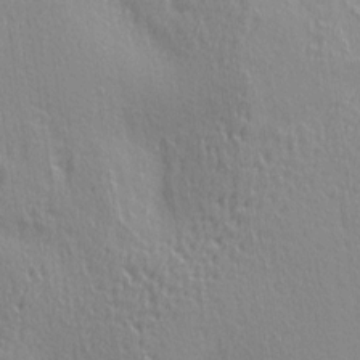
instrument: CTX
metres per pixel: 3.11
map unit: lAa
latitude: 4.0633
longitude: -113.0458
